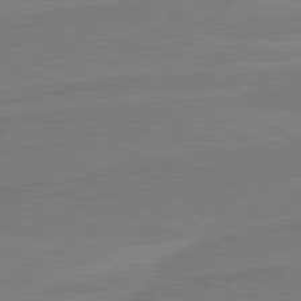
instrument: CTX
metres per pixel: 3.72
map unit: lApd
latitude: 80.6679
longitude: 168.6140
